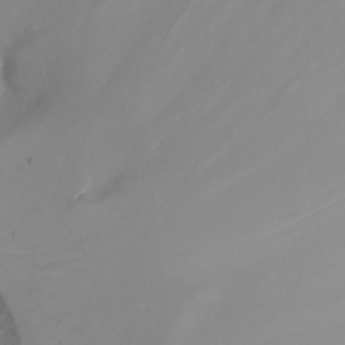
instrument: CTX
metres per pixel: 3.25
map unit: Nhu
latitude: -6.5762
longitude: -89.0270
